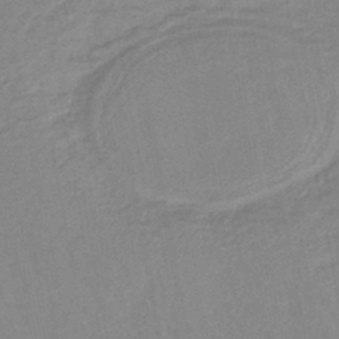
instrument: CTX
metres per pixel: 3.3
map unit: lHb
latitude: -44.2173
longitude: 80.5385
